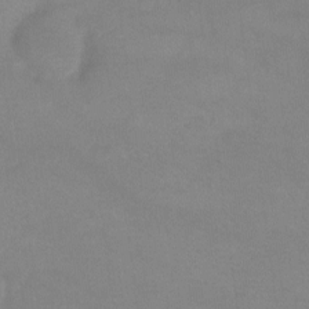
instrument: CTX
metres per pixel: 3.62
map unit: Ht
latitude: -8.6518
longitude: -34.7057
